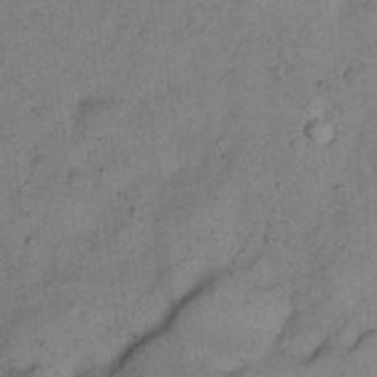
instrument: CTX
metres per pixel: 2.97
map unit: Nhu
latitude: 22.3656
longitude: -70.3278
